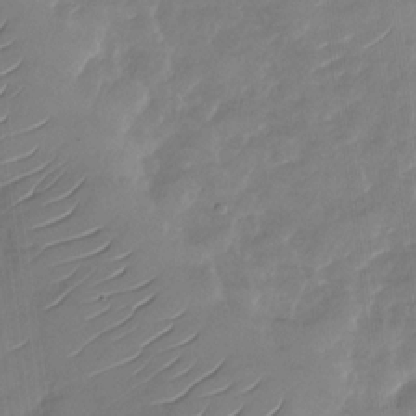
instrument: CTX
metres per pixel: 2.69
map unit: Nhu
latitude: -29.2754
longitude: -73.4616
